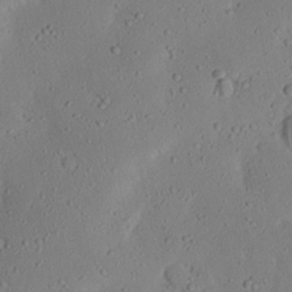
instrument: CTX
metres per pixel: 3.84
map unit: Nhu
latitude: 22.9703
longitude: -72.7058
